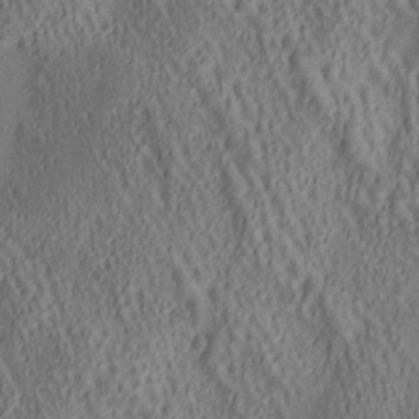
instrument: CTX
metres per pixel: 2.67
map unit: lAa
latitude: 5.0269
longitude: -117.4049
